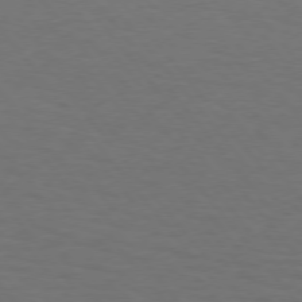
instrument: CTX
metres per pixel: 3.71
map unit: Hpe
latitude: 74.9325
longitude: -132.0633
